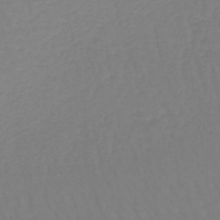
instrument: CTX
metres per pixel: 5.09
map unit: lHb
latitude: -44.2551
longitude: 66.1228
